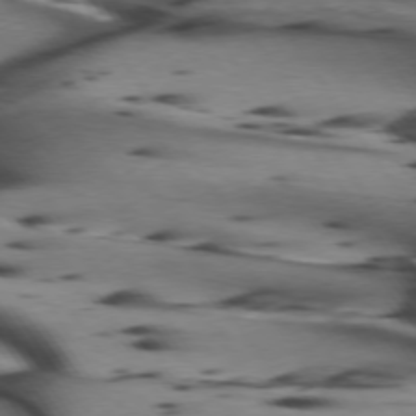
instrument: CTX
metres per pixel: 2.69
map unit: lApd
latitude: 74.8947
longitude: -64.2334
